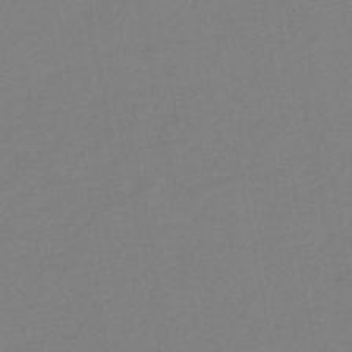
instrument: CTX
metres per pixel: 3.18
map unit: HNb
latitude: -46.4062
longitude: 55.9556
